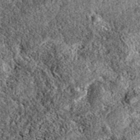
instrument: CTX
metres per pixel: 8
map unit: eAb
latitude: 37.9528
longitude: 111.5021
